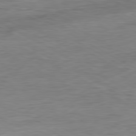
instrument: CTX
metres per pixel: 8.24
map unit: Ap
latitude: -81.1809
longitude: -78.4979
